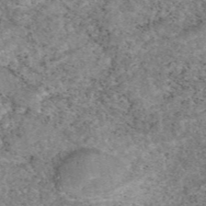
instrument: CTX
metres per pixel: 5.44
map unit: eAb
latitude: 47.1592
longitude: 118.9164
